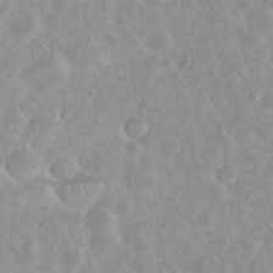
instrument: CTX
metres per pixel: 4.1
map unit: eHh
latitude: 35.7260
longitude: -61.7260
